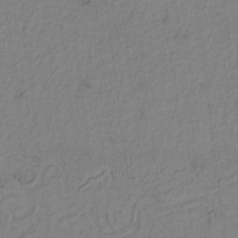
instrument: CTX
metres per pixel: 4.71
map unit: Htu
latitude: -3.2186
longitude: 167.5588
